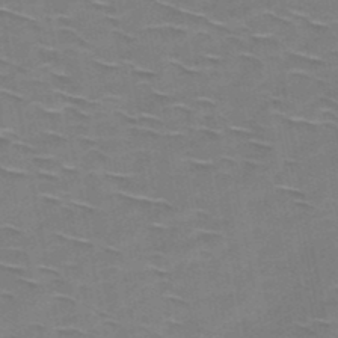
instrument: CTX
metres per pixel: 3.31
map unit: HNb
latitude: -48.2362
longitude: -48.2145
